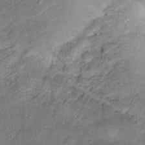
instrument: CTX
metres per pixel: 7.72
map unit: Ht
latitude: 10.8380
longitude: -39.8016
